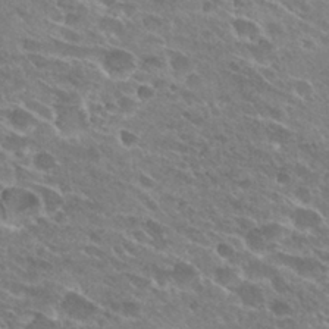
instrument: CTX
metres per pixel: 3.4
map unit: Hto
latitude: 27.9528
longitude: -42.0633
